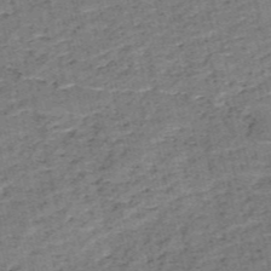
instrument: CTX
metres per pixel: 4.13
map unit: HNb
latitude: -54.1606
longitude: -47.2537
